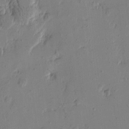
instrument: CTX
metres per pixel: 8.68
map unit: Htu
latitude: -1.3510
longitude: -176.8002
